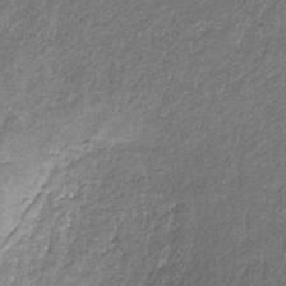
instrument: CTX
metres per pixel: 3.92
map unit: eHb
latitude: -31.2187
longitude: 69.3698
